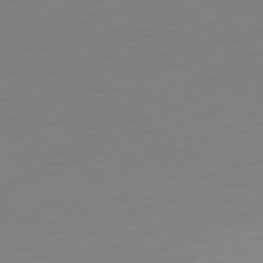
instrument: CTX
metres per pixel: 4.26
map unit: Ap
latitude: -77.9367
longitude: -67.9906
